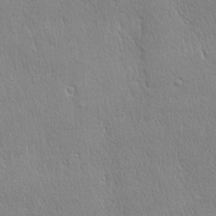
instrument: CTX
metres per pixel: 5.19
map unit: Ave
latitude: 22.4601
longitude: -135.9717
